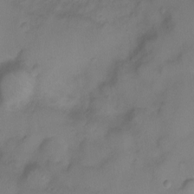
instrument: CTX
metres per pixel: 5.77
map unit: Ht
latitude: -5.7477
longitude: -19.6694
